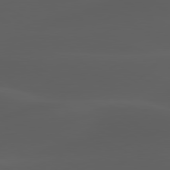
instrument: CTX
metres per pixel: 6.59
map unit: lApd
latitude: 80.0822
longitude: -89.6505
